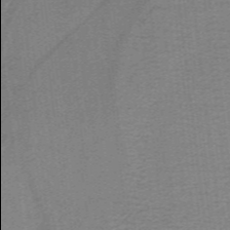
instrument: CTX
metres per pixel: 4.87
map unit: lHb
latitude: -40.4818
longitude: 54.0094
